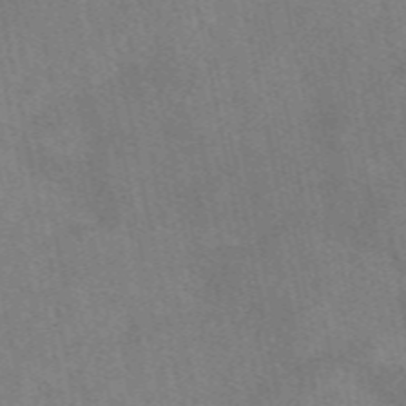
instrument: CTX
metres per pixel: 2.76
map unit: eAb
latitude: 49.1214
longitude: 121.0486
